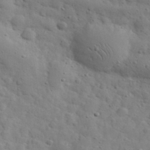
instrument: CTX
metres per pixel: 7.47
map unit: eHh
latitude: 30.7813
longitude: -69.0837
